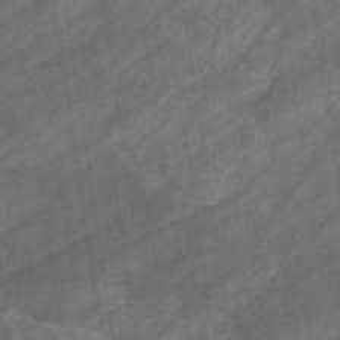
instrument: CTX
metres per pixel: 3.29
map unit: eHb
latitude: -32.8597
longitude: 71.6533
